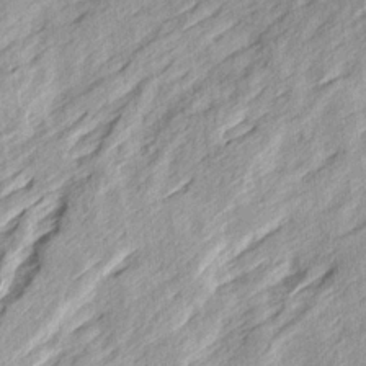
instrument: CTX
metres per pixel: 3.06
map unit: Ave
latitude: 15.7450
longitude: -137.4049
